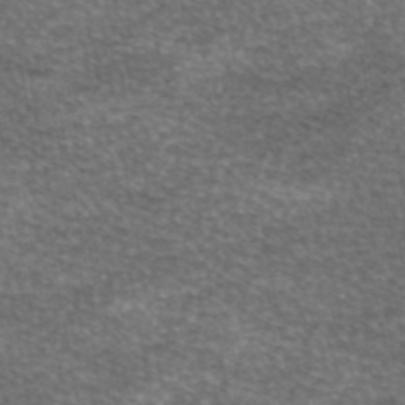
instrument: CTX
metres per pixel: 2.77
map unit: eAb
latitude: 45.5560
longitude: 104.0472
